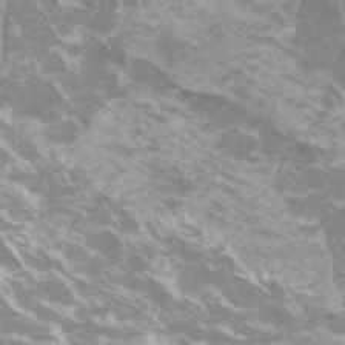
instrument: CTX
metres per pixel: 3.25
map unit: Htu
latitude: -5.7099
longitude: -74.1200
